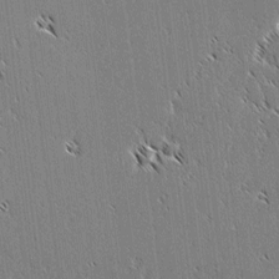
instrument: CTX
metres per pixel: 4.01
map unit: lAvf
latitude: 3.1970
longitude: -106.7624
